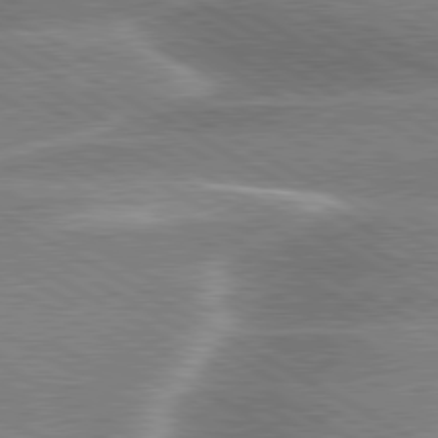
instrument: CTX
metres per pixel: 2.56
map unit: lApd
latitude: 80.2711
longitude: -121.0081
